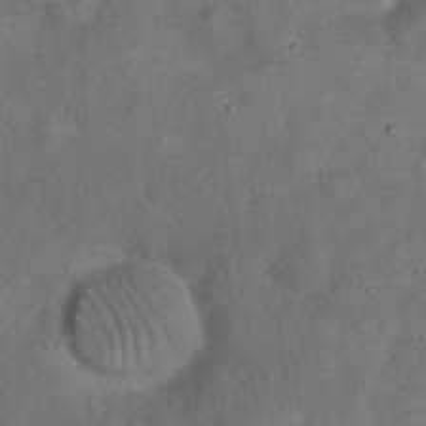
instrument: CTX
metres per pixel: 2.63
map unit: eHh
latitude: 20.4790
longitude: -61.0269
